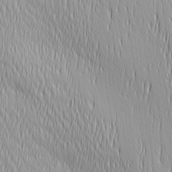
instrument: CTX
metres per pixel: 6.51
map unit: Ave
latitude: 2.7813
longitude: -113.4615
